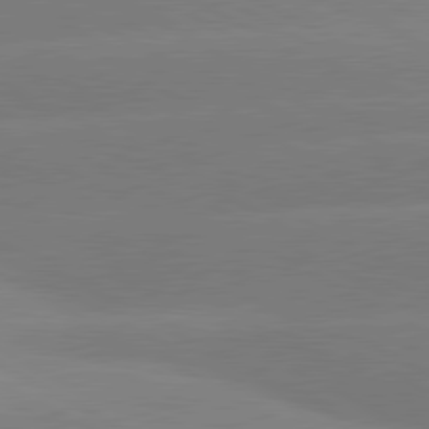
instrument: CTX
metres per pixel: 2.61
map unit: lApd
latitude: 80.7246
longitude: -150.5356
